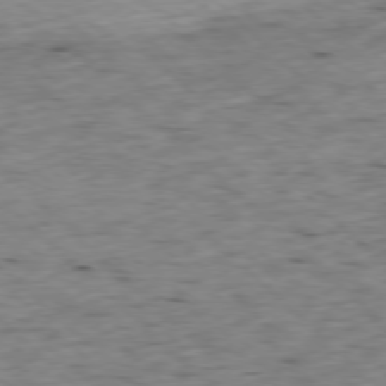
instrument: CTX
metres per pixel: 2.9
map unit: Ap
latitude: -78.0283
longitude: -61.1781
